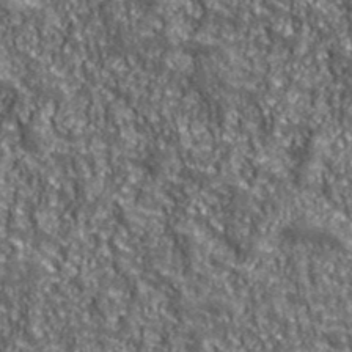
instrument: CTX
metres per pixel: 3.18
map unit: eHh
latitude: 42.7246
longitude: -91.1403
